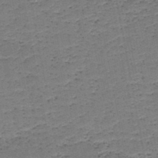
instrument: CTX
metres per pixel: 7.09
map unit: HNb
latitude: -48.8597
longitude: -40.3089
